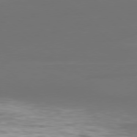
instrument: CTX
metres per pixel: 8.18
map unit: Ap
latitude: -79.4454
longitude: -61.4615
